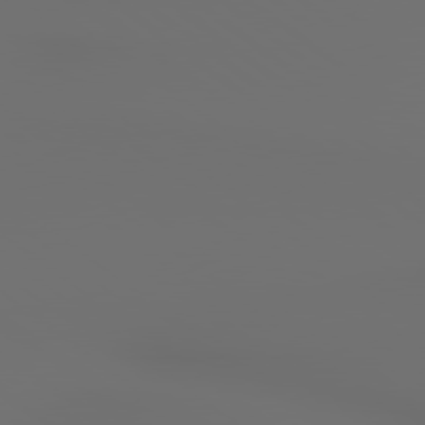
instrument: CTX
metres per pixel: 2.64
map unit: lApd
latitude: 79.3860
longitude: 177.4077
